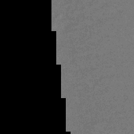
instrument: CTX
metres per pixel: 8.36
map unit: lHb
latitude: -32.8975
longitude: 66.5763
